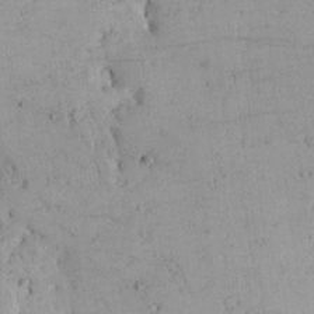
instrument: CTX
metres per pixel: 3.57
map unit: Aa
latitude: 13.4238
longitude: -140.4034
